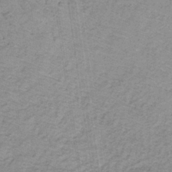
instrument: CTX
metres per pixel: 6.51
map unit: lHb
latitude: -32.5196
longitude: 64.8219
